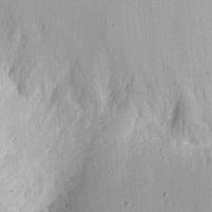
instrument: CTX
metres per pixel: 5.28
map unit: Ht
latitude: 12.1767
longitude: -74.2712
